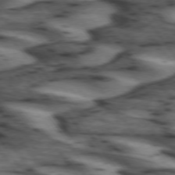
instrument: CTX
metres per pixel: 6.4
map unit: lApd
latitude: 74.1389
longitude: -72.1578
